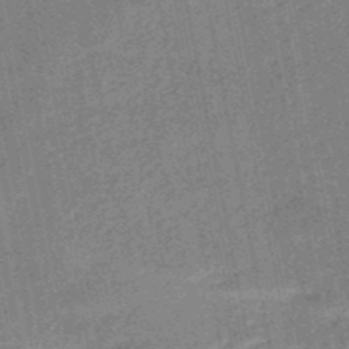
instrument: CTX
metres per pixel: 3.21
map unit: HNb
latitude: -52.3117
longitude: -49.5371
